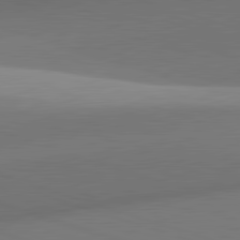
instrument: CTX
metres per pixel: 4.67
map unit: lApd
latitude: 81.9717
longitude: 135.1053
